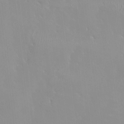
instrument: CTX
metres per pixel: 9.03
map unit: HNhu
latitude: 0.3467
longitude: -4.1200
